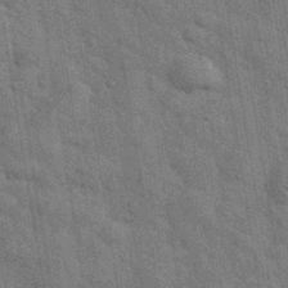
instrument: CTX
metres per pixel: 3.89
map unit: eHh
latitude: 36.9892
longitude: -66.0633
